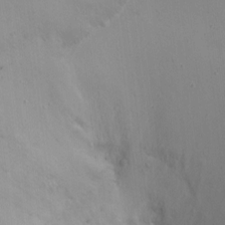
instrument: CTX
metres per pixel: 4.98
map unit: Ht
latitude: 1.4615
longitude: -34.0822
